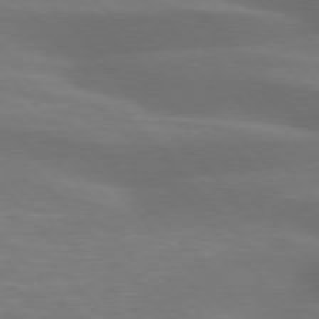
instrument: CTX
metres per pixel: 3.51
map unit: lApd
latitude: 76.4601
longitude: -58.9136
